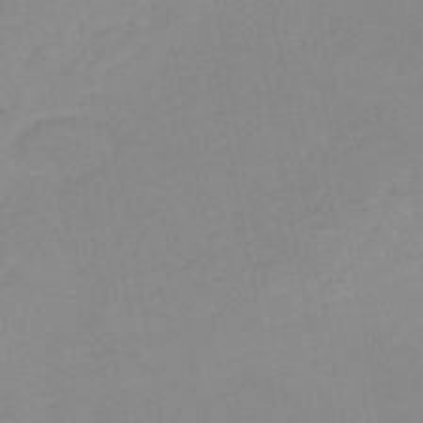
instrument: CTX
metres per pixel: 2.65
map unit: HNb
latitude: -51.2943
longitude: -52.1578
